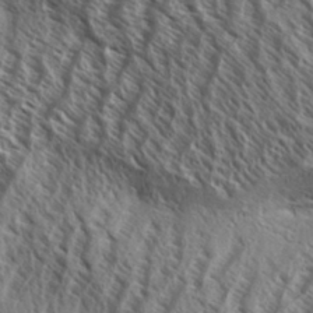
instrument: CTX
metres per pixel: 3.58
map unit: Aa
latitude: 33.4426
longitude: -138.1389
